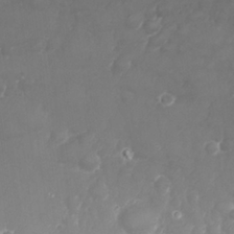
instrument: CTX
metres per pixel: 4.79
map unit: Nhu
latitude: 25.3481
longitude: -63.3671
